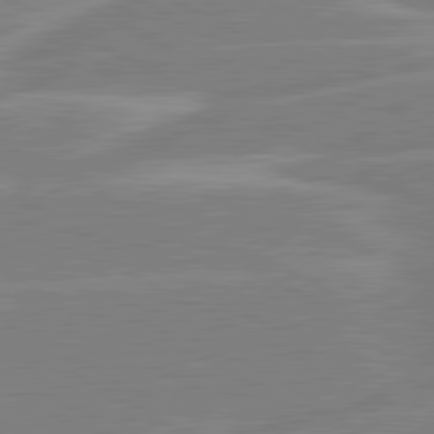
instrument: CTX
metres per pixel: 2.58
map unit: lApd
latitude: 80.8380
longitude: -124.3467
